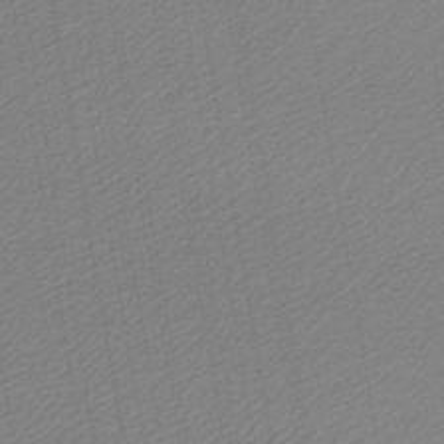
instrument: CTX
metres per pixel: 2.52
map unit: lHb
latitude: -46.7463
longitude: 59.1431
